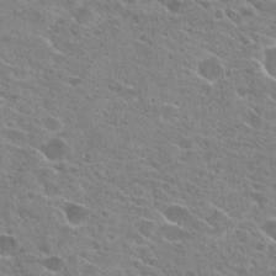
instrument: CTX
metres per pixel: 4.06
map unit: Hto
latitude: 23.7638
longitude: -42.6113
